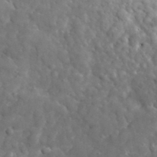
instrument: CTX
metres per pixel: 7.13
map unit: lHvf
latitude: 35.1970
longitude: -86.6490
